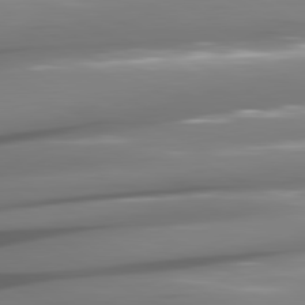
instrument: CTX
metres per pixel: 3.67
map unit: lApd
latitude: 80.7813
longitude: -144.4979
